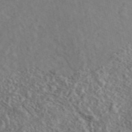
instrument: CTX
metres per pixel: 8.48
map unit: ANa
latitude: 46.4790
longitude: 27.2753
